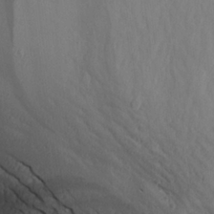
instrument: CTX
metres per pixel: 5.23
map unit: Aa
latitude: 25.8961
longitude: -142.4223
